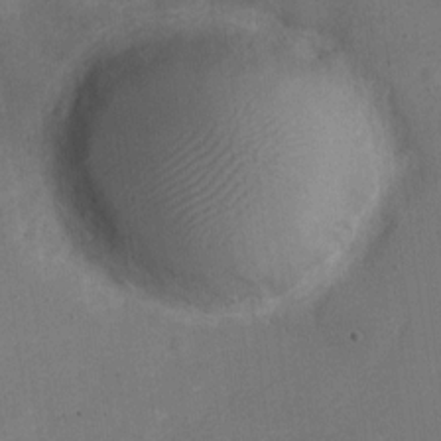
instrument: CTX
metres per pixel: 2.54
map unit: Nve
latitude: -24.9919
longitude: 107.6155
